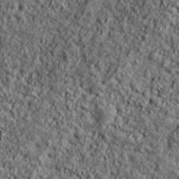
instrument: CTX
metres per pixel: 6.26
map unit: lHvf
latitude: 38.6112
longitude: -91.5749
